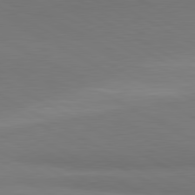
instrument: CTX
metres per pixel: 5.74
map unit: lApd
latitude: 81.2159
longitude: 159.2187
